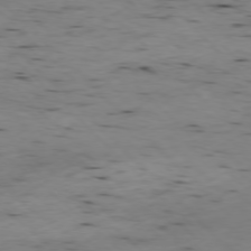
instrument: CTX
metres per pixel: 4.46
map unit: Ap
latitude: -77.3699
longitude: -89.8584
